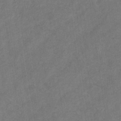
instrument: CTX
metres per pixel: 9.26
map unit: eHb
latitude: -31.7477
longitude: 71.4643
